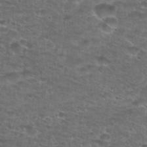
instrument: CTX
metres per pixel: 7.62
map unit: Hto
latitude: 28.3467
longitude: -49.0647
